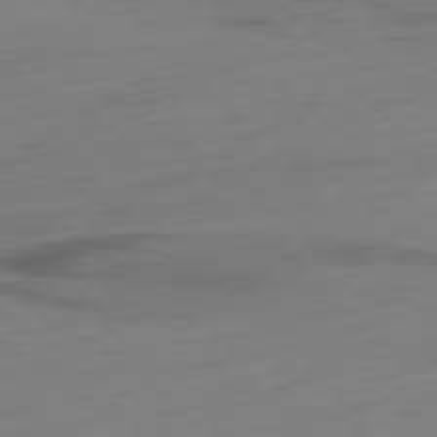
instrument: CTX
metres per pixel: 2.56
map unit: Hpe
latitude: -79.2376
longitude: 13.8422
